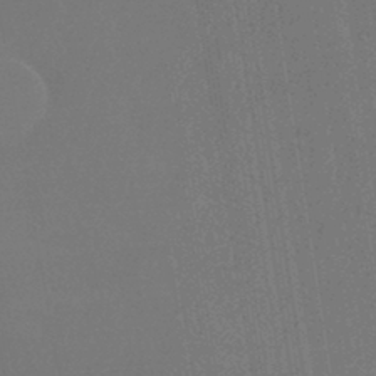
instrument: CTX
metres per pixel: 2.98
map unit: HNhu
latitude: -42.3117
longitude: 94.2172
